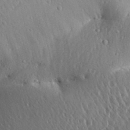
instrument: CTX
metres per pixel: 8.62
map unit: Aa
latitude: 30.9136
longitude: -134.3467
